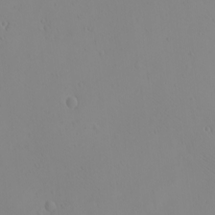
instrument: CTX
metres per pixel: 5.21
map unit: eHh
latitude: -9.6533
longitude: -68.1011
